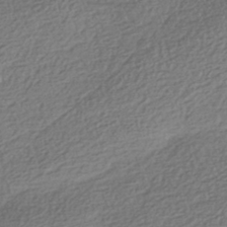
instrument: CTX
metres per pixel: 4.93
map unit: HNhu
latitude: -42.1605
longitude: 98.3684
